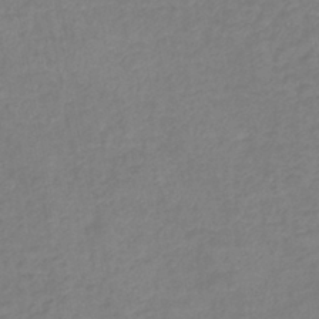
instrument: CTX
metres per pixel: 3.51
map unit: eHb
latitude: -38.0283
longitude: 76.7463
